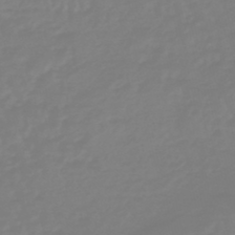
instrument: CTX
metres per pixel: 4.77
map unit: eHb
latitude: -46.1039
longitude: 82.4251
